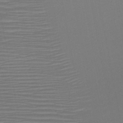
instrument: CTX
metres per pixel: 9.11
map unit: HNb
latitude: -47.1998
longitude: -42.3089
